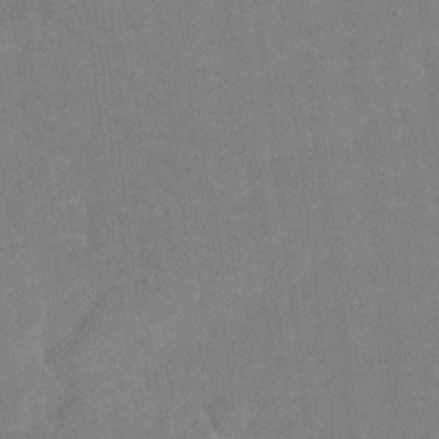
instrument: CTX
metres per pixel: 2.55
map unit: Hto
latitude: -4.6707
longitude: -35.9906
